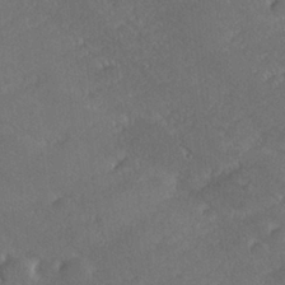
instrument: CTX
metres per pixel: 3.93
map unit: lHvf
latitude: 26.4790
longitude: 140.8975
